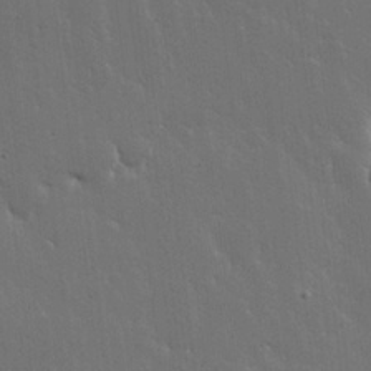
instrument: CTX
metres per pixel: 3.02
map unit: lHvf
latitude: 18.1766
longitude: -117.7261
